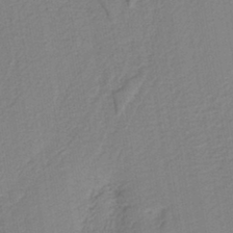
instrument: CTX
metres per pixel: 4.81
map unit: HNb
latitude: -41.6911
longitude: 51.4643
